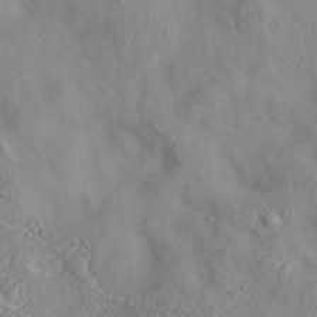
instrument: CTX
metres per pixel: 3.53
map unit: eAb
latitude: 35.9150
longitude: 107.8234
